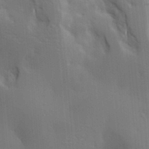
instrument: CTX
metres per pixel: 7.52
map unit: lAa
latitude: 18.2144
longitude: -139.2348
